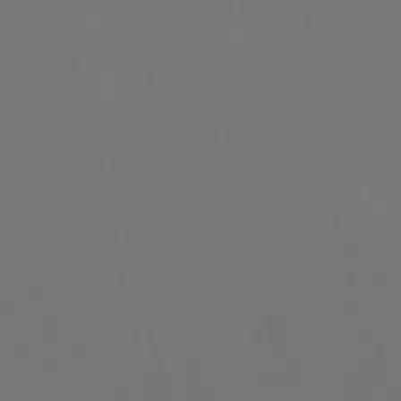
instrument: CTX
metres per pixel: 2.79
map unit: Nve
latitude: -59.5777
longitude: 61.0675
